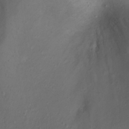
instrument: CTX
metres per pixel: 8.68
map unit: Nhu
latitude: 22.8569
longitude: -65.7072
